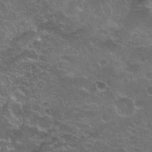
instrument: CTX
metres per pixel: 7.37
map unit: Nhu
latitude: 28.3656
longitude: -60.9513
